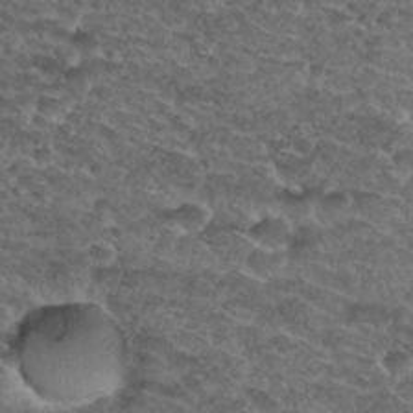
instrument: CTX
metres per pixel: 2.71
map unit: Nhu
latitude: 29.8961
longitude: -49.6127
